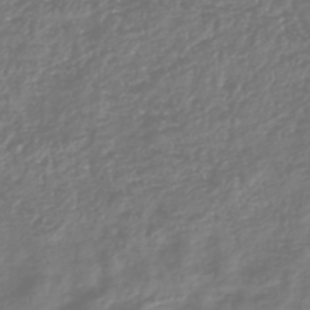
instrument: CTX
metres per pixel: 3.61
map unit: HNhu
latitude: -47.2754
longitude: 28.8408
